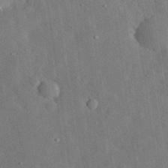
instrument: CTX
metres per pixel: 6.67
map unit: eHh
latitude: 31.4616
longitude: -77.2726
